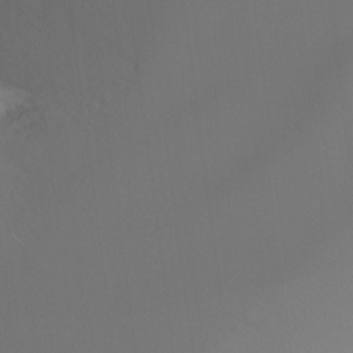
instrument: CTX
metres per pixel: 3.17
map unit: Ht
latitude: -16.2173
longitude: -44.2522
